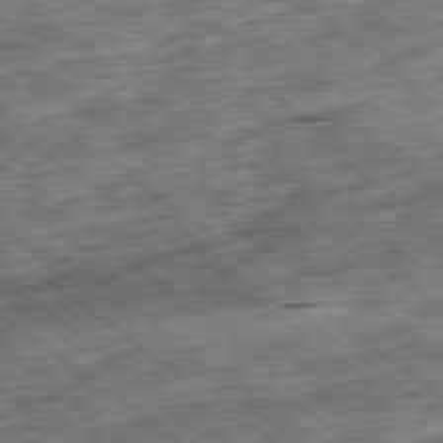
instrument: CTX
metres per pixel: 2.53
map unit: Ap
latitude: -79.4076
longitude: -76.5545
